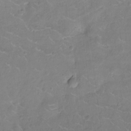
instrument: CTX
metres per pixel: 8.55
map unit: Nhu
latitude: -10.7652
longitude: -21.7639
